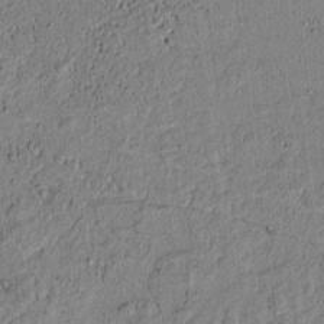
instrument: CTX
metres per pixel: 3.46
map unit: lAvf
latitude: 6.6113
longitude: 168.4818
